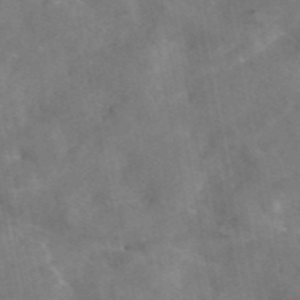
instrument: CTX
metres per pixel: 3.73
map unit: eAb
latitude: 45.7260
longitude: 125.7666
